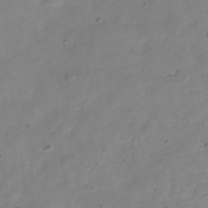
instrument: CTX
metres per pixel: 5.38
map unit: Hve
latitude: -32.6141
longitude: 93.0297
